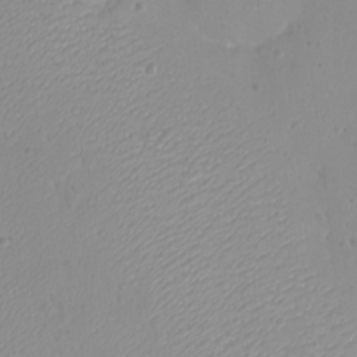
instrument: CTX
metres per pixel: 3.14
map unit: eHh
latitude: -9.4076
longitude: -69.0458
